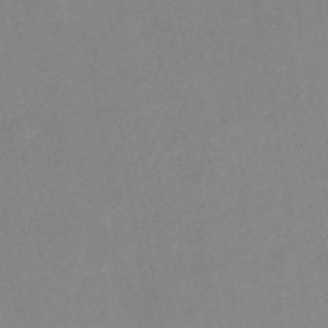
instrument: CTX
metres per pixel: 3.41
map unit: HNb
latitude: -35.4076
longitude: 51.5588
